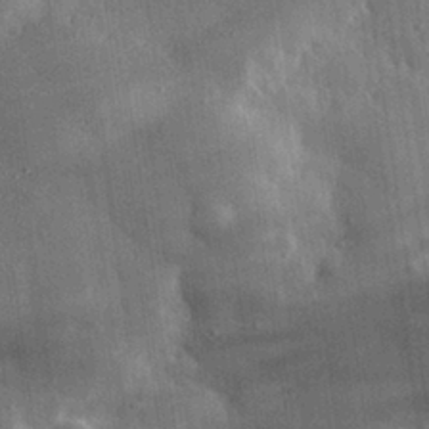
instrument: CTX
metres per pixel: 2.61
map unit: eHh
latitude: 30.7436
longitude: -80.1767
